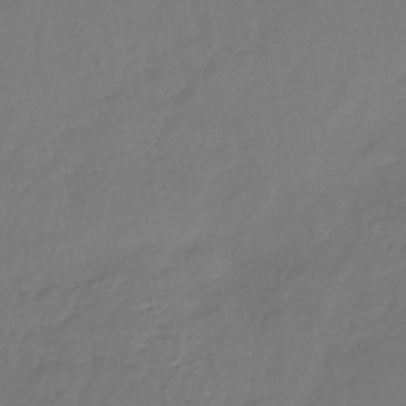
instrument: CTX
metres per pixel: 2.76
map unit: lHb
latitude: -38.8030
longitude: 63.9367
